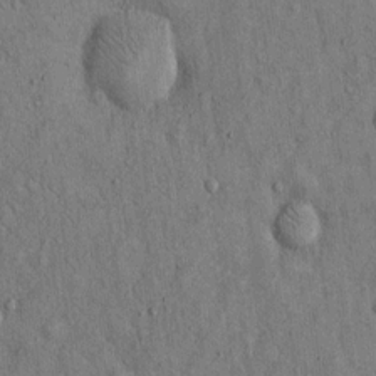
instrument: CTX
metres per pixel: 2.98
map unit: Hto
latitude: 13.2537
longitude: -58.7057
